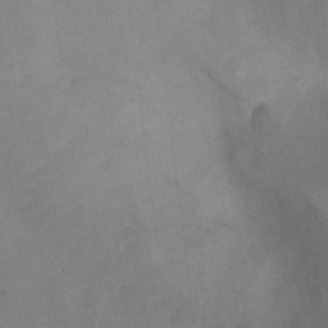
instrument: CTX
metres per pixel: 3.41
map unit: Ht
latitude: 5.3104
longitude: -30.0444
